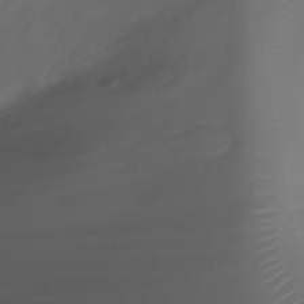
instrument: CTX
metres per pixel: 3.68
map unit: Ht
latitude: 1.4237
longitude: -21.9528
